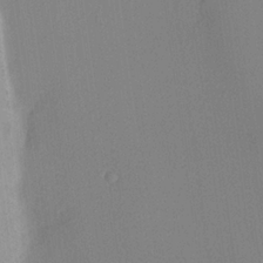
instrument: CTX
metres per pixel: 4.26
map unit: lHvf
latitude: 22.7813
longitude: 140.9164
